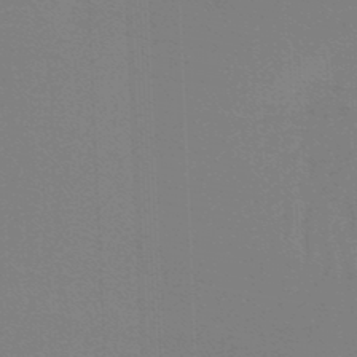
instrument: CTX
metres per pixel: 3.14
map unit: lHb
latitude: -45.7478
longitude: 63.7855
